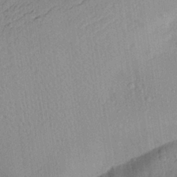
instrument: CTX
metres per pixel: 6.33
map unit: Aa
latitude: 25.2348
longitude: -145.0836
